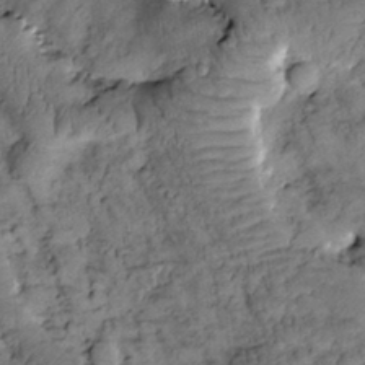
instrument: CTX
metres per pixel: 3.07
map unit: Htu
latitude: -2.2739
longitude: 173.7100
